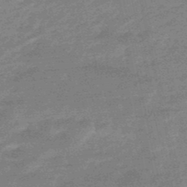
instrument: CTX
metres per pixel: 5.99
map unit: lHb
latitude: -48.1228
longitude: 82.2361
